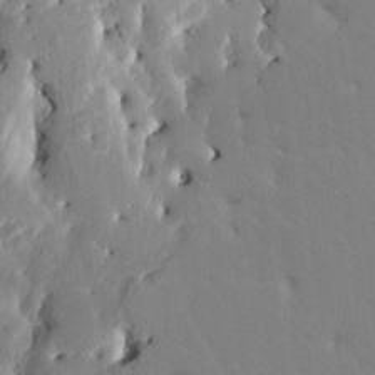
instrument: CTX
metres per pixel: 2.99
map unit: HNhu
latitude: 7.2537
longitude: -2.4790
